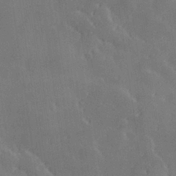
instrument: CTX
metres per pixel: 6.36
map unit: Hve
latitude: 28.2522
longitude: 145.5966
